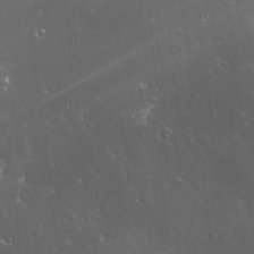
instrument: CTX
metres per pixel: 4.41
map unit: Ave
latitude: 0.3467
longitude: -113.8205
